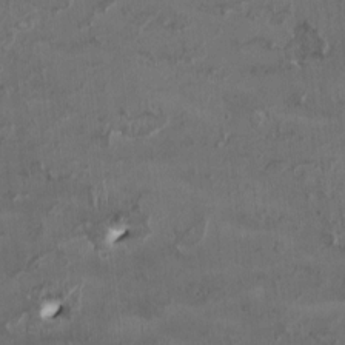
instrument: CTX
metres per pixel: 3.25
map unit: HNhu
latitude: 1.7827
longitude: -3.8205
